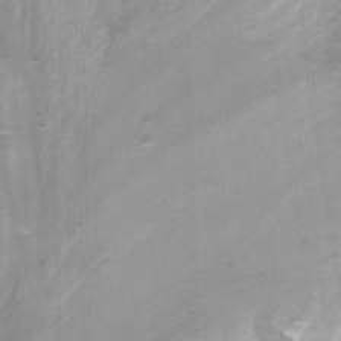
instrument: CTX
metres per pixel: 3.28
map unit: Nhu
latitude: -7.2754
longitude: -50.8002
